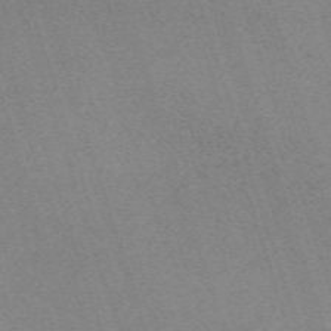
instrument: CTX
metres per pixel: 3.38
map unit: eHh
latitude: -62.3306
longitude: 49.9556
